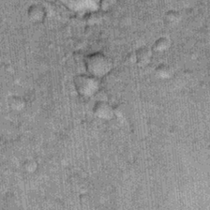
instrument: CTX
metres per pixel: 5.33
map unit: Hto
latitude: 15.9151
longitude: -35.1592
